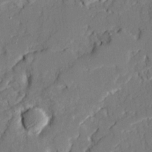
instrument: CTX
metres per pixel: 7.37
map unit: Ave
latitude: 21.2537
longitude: -128.6490
